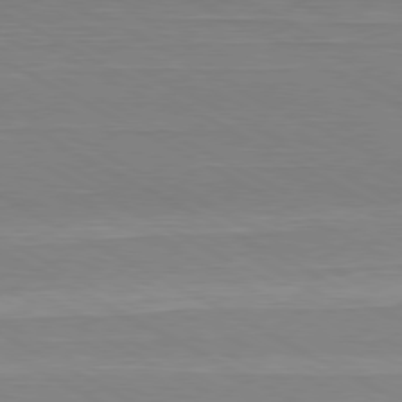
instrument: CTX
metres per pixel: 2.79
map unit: Hpe
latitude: -80.7274
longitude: 21.3698
